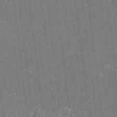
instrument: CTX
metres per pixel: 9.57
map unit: Htu
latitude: -6.4440
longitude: 175.8422
